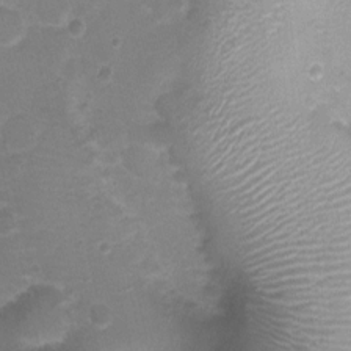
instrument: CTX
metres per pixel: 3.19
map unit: Nhu
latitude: 1.5938
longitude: -15.8017
